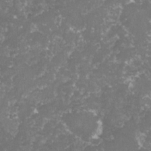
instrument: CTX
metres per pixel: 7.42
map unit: lHvf
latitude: -16.1984
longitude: -98.7057
